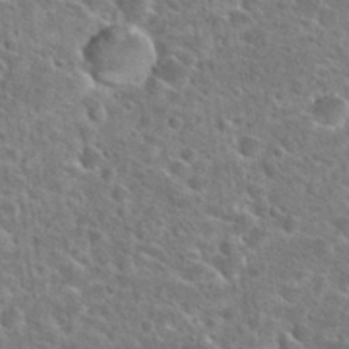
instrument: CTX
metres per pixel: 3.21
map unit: Hto
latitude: 24.8191
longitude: -47.4049
